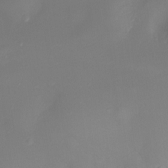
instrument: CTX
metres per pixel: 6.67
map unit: Ht
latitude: -4.7463
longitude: -26.6113
